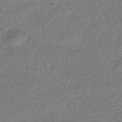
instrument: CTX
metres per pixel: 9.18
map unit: HNhu
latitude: -42.6329
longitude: 99.8233
